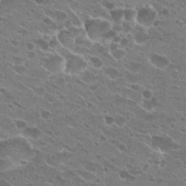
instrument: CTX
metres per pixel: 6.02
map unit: Hto
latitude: 23.6316
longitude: -41.7638
